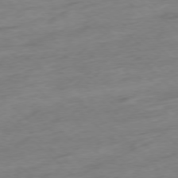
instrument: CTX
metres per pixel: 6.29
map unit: Ap
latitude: -77.8611
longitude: -97.7072
